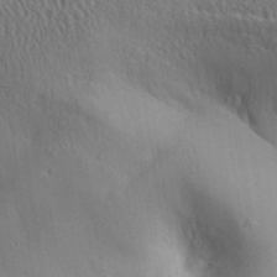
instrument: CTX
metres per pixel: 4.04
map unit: Aa
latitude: 31.7450
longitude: -142.6680
